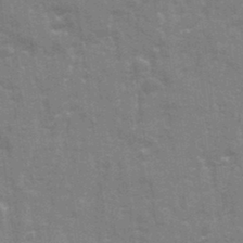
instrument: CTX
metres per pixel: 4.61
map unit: Ave
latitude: 21.3671
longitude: -133.6694
